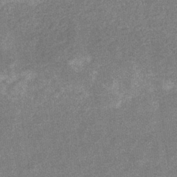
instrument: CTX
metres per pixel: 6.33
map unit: eHb
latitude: -34.0661
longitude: 78.2550
